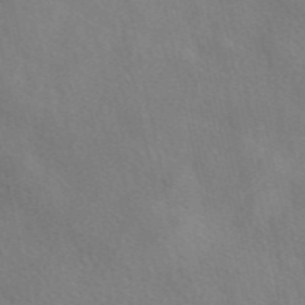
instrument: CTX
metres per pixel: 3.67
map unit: eAb
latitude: 49.8961
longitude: 117.1998
